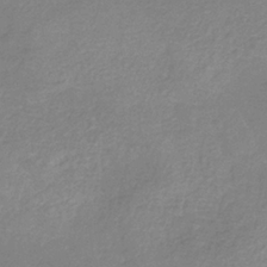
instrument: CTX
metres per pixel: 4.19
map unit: HNb
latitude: -33.8234
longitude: 55.5588
